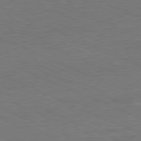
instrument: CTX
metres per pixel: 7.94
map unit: Ap
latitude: -81.8989
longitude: -84.7435
